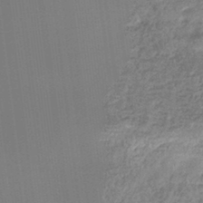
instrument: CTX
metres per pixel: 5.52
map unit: eHb
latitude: -35.8422
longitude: 80.0472
